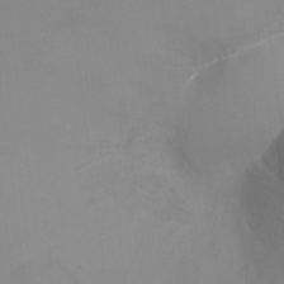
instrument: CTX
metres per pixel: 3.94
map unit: Ht
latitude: -8.2172
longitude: -34.8758
